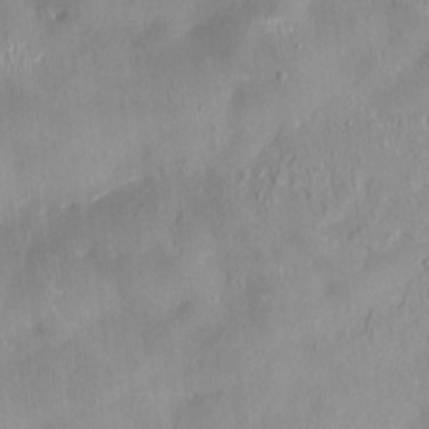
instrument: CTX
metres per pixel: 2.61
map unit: HNhu
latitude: 0.5923
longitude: -4.4412
